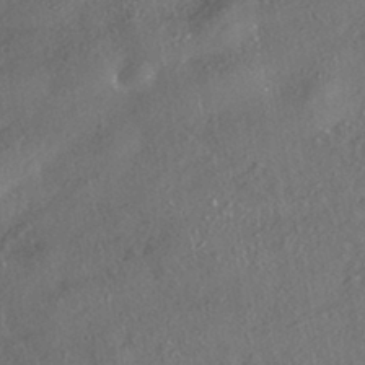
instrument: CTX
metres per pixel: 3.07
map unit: HNhu
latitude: -41.4832
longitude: 107.7856
